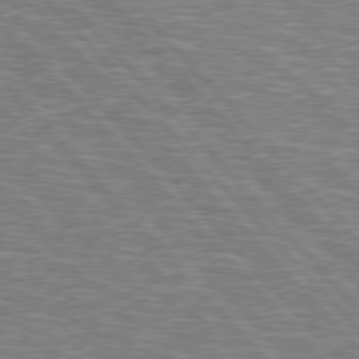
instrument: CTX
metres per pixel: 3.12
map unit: Hpe
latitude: 77.0647
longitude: -150.3278
